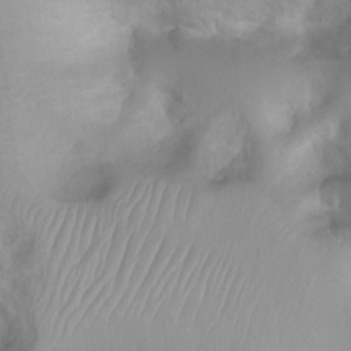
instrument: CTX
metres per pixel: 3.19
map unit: Htu
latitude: 3.8961
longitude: -21.6127
